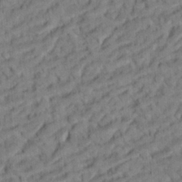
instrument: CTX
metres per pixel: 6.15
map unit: Ht
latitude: 8.1956
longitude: -76.1577
